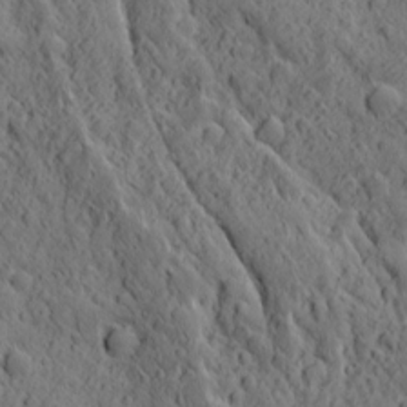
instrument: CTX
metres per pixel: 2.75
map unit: Ave
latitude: 12.2712
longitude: -104.9892
